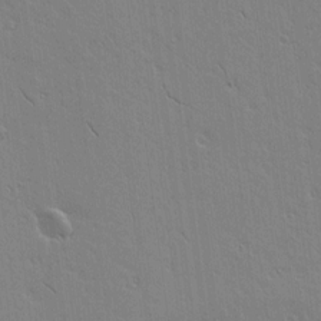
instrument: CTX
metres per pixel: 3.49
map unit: lAvf
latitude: 15.8017
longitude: -125.1781
